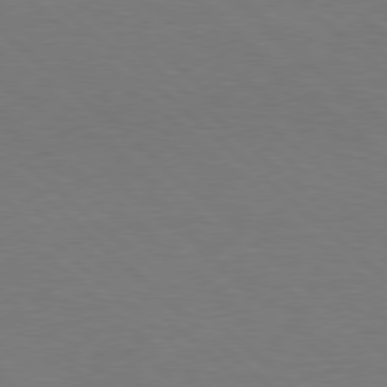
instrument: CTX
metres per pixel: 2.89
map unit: Hpe
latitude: 78.3090
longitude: -150.1200
